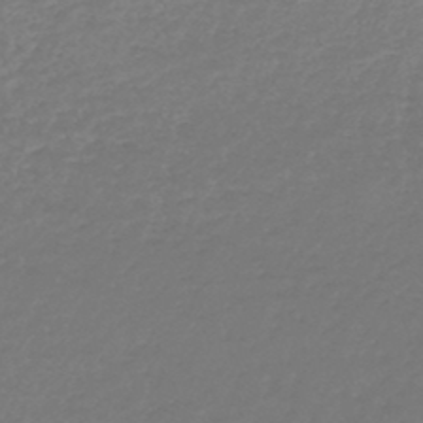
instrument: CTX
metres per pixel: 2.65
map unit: lHb
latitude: -44.5196
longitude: 69.2564
